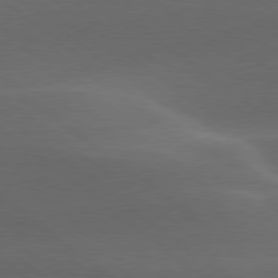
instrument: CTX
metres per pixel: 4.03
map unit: lApd
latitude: 78.9703
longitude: -48.5546
